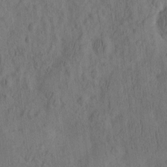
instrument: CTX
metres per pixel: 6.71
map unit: eHh
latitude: -2.5384
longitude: 17.2187
